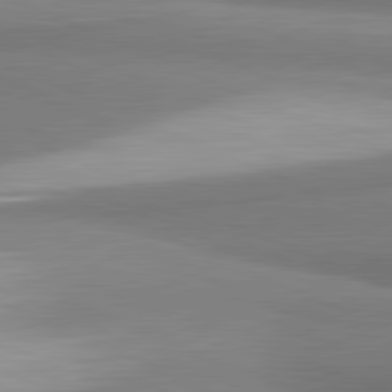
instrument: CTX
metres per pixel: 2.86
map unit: lApd
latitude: 81.5371
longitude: 165.6911
